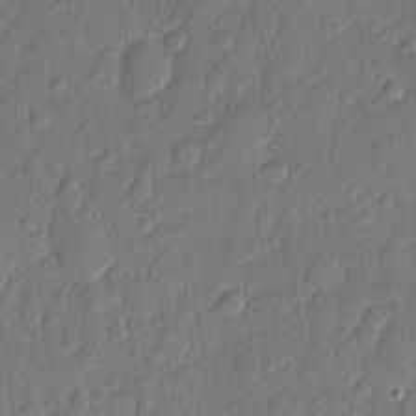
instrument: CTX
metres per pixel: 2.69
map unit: eHh
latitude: 6.7435
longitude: -74.1011
